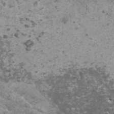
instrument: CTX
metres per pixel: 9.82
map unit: HNhu
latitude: -0.0283
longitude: 2.8974
